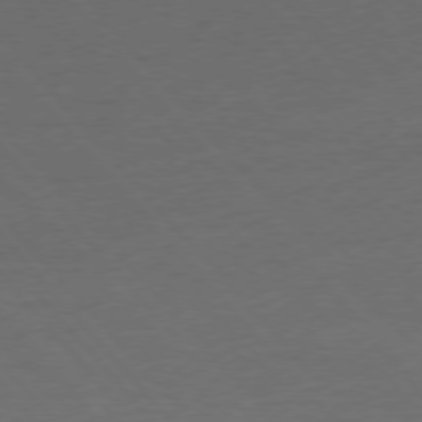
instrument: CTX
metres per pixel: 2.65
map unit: Ap
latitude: -77.8800
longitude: -95.6694
